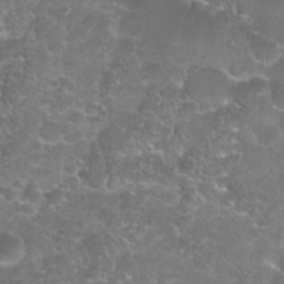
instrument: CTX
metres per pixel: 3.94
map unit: Nhu
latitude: 27.9906
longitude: -61.0269
